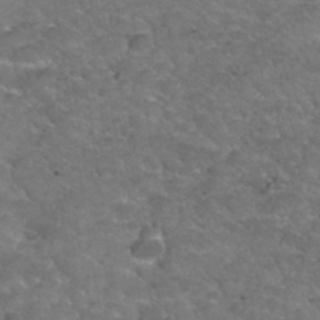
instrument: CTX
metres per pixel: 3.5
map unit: Hto
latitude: 35.1970
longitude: -51.0836
